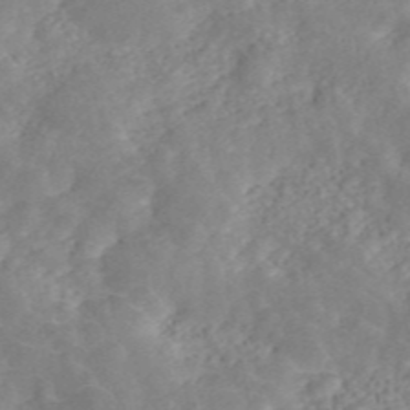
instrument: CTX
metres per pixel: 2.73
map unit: ANa
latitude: 46.0822
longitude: 24.5763
